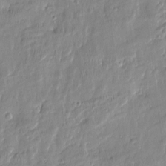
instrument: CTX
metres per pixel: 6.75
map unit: Htu
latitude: -5.9556
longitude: 174.2739
